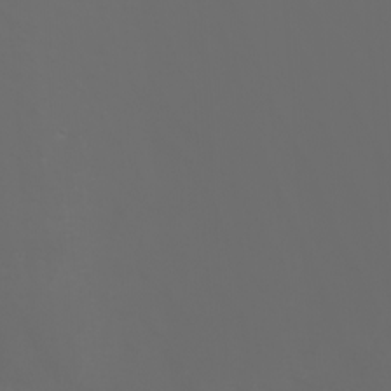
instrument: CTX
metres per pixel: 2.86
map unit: Htu
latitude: -5.2942
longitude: -89.8962
